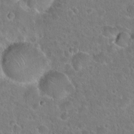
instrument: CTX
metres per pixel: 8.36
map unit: Hto
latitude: 22.7624
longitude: -45.8583
